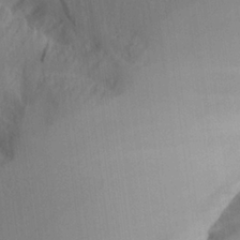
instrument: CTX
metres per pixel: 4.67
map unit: Aa
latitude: 25.7638
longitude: -132.6868
